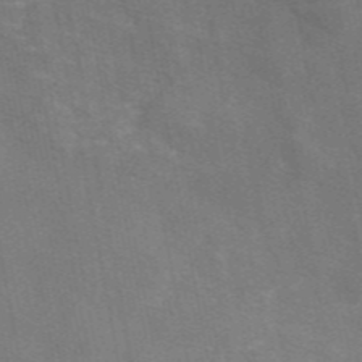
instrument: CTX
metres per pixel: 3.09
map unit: eAb
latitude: 47.2537
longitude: 116.7652
